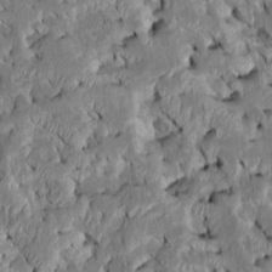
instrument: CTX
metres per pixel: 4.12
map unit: Htu
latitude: -7.7666
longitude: 145.5399
